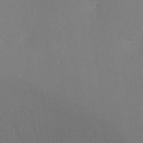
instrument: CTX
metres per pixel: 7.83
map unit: Ht
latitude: 2.7624
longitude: -28.1200
